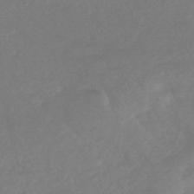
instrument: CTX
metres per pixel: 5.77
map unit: HNhu
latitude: -45.0486
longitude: 91.6344
